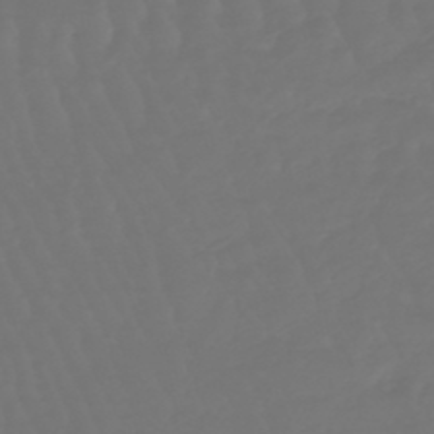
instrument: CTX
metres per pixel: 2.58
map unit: lHb
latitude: -47.2943
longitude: 79.7666
